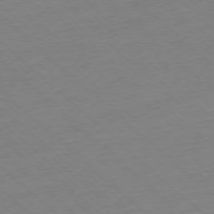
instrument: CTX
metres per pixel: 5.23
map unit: Ap
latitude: -77.2187
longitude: -97.1214
